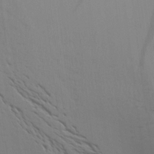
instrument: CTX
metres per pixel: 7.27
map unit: Aa
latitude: 16.0822
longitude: -147.6883
